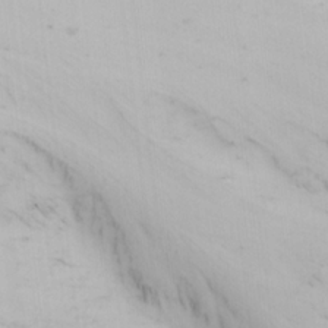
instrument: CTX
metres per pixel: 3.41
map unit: Nhu
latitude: 0.2333
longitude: -79.8206
